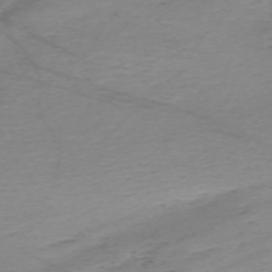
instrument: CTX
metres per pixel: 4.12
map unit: Nhu
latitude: -66.9164
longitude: 39.4266
